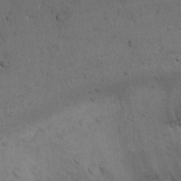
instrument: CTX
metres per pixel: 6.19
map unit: Nhu
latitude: 22.2522
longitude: -71.8772
